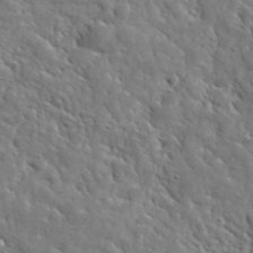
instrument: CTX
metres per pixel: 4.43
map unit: lHvf
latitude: 36.2523
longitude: -86.3845
